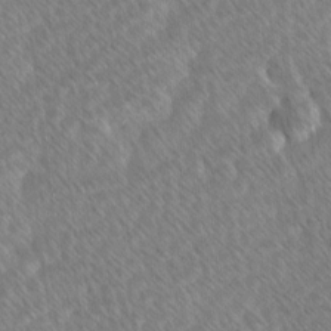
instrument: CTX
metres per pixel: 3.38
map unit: Ave
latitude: 8.6680
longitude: -106.3845
